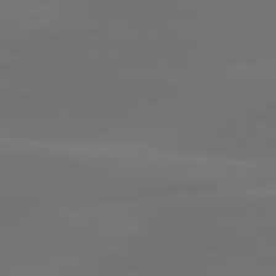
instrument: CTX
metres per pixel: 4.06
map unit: lApd
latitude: 80.3656
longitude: -83.4615
